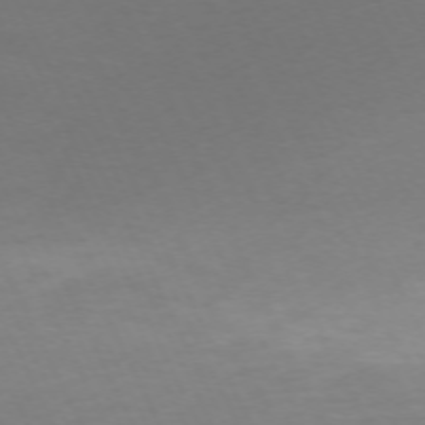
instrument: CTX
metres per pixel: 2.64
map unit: Ap
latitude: -73.5399
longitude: -70.2900
